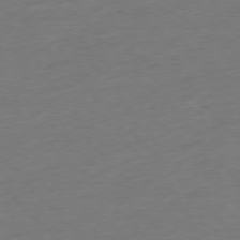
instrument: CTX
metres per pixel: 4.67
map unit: Hpe
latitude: -76.9731
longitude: -13.9528
